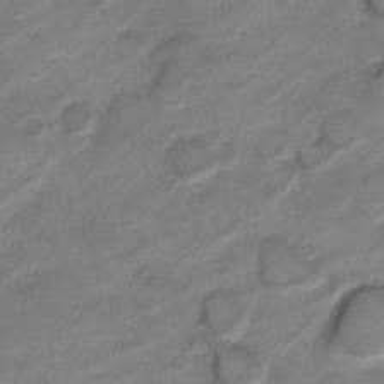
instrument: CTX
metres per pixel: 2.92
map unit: Nve
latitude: -18.3495
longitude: 107.7100
